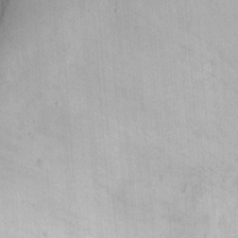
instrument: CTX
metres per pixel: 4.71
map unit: Ht
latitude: 12.0822
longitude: -74.3278
